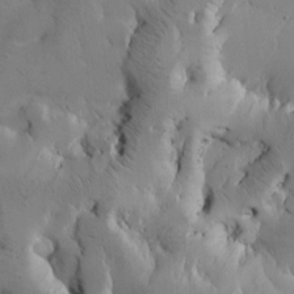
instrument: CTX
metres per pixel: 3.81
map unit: Htu
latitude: -3.3698
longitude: 168.6140
